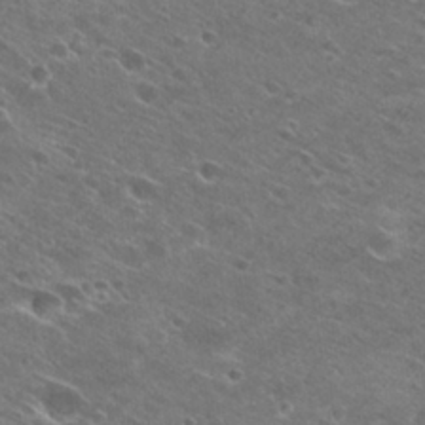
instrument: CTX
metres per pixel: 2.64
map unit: Hto
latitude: 26.8191
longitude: -41.8961
